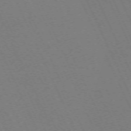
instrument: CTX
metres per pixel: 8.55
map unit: Hpe
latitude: -71.5966
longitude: 12.4818
